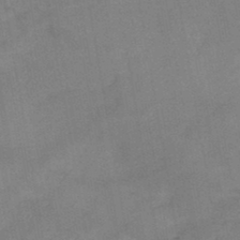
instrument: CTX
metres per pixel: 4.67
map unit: HNb
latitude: -44.8219
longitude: -38.0633
